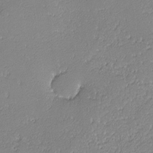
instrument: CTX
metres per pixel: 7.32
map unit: lHvf
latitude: -12.6896
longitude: -103.6694
